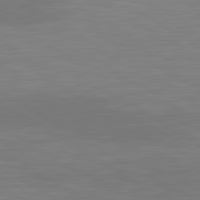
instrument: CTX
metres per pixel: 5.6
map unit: lApd
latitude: 81.1214
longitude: 160.3117
